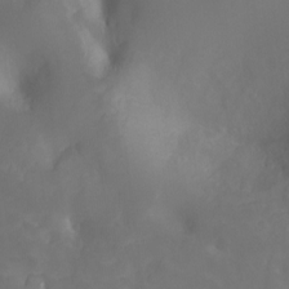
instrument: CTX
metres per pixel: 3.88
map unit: Nhu
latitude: -13.1809
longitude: -72.1956
